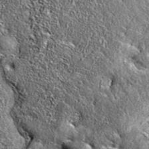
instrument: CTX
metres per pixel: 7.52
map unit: eAb
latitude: 36.5546
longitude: 110.2362
